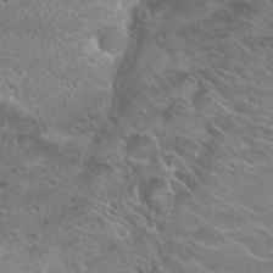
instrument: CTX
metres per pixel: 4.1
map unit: Hto
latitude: 23.7827
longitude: -37.7639
